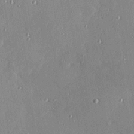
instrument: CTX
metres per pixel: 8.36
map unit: Hve
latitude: 26.3656
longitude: -90.1389
